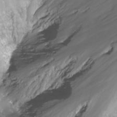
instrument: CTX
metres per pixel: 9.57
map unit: Nhu
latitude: -12.4629
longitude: -67.1592
